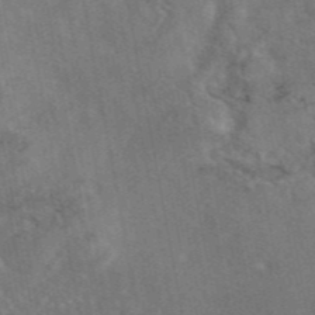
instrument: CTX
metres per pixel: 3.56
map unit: eAb
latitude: 45.6694
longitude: 116.4440
